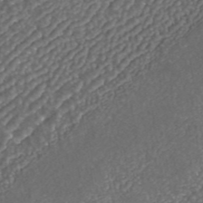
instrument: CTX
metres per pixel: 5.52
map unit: ANa
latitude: 43.0647
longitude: 25.0486
